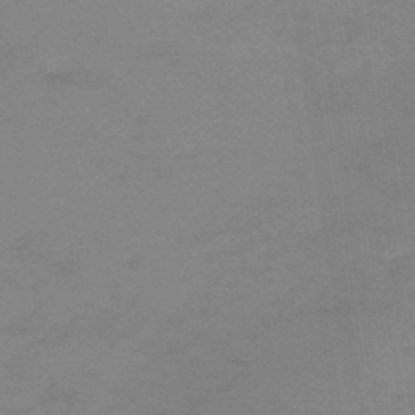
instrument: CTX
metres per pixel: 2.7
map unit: eHb
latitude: -45.1242
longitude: 86.3306
